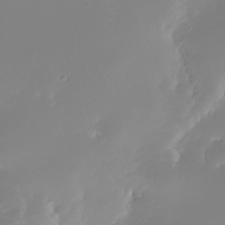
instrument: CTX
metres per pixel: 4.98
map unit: Nhe
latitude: -32.2551
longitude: -116.8380
